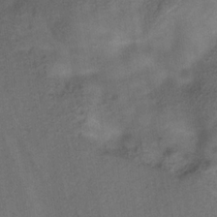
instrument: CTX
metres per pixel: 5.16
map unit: Hve
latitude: -31.5588
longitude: 93.6911
